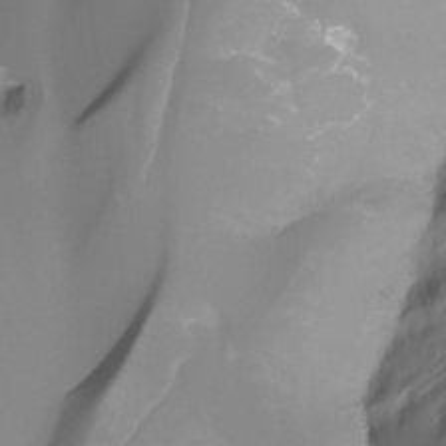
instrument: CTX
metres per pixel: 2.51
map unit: Ht
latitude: -9.7289
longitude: -39.9906
